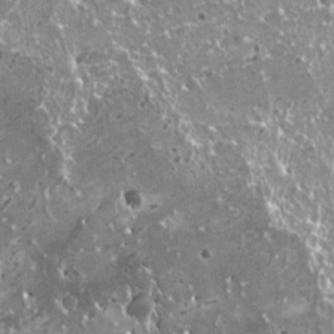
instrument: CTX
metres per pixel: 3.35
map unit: HNhu
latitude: 0.8758
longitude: 6.4251
